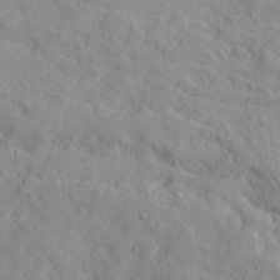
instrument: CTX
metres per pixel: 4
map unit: Ave
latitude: 22.0633
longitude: -130.8758
